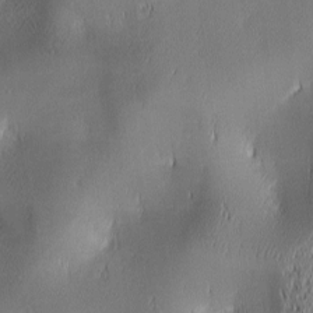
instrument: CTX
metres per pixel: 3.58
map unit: lAa
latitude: 2.1766
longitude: -117.1025
